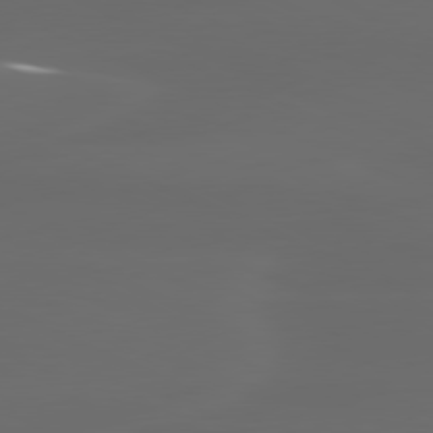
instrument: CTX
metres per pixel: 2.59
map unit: lApd
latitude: 80.1956
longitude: -117.9150
